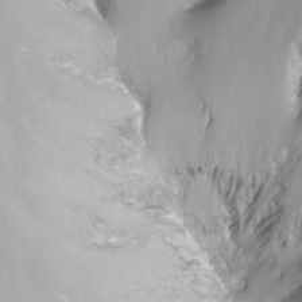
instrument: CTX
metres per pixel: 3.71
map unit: Nhu
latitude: -12.6519
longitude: -66.6490
